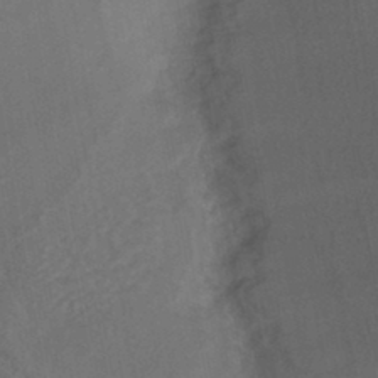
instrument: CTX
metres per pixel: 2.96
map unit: HNhu
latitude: -44.0472
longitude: 91.8801
